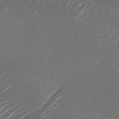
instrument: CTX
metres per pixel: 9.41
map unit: Nhu
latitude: -26.6896
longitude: -73.0081
